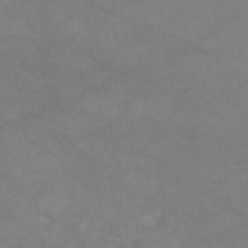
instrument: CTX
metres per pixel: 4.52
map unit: HNb
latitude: -45.4454
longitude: -37.1781
